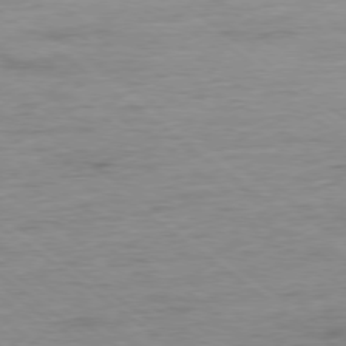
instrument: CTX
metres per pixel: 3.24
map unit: Ap
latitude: -78.2739
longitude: -82.3089
